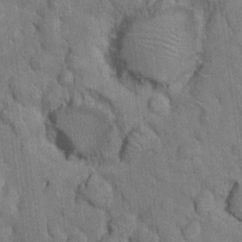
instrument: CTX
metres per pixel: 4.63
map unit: Nhu
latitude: 16.7246
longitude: -32.5735
